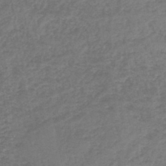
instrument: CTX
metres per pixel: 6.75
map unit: HNb
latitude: -45.0109
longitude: -45.9528
